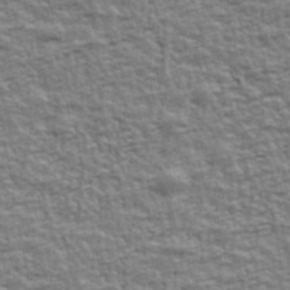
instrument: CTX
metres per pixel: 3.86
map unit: Ave
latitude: 42.6680
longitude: -112.5735
